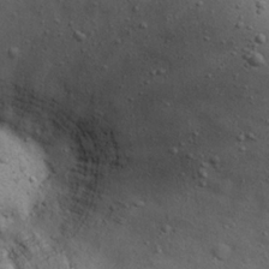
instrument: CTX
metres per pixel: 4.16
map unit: Nhu
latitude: 22.2145
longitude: -71.7449
